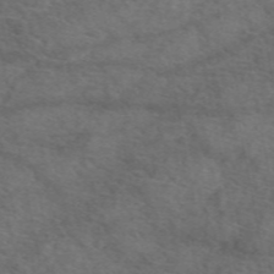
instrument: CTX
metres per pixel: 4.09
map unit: eAb
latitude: 49.9528
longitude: 111.2942
